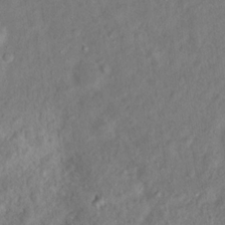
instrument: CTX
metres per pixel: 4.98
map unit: Hto
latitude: 16.9703
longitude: -37.6127
